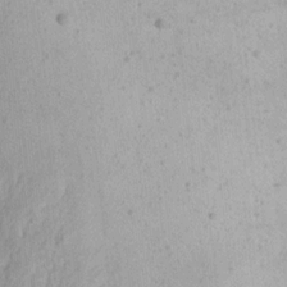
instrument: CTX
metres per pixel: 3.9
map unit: Aa
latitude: 13.9339
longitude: -141.1214
